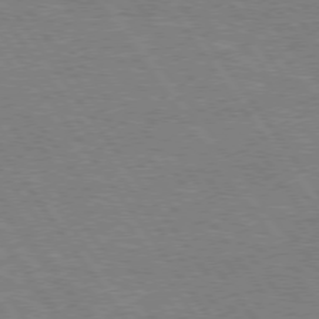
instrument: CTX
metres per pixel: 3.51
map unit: Hpe
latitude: 75.3671
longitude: -142.2712
